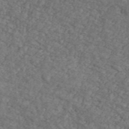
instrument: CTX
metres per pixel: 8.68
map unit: Ave
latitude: 41.6882
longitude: -110.4034
